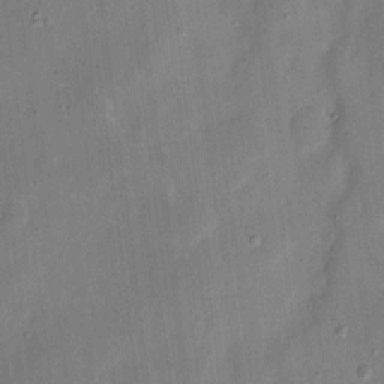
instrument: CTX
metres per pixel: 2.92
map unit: eHh
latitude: 8.5168
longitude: -68.7246
